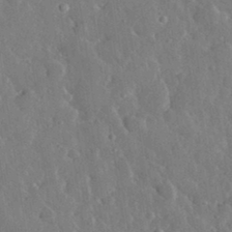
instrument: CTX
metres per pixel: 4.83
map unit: lHvf
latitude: 32.9514
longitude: -86.1389
